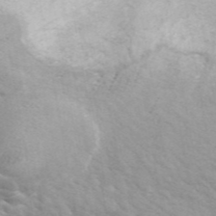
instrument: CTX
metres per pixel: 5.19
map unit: ANa
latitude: 44.5923
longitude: 21.0675
